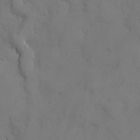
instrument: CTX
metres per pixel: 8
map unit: Ave
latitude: -7.4643
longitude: -119.2159
